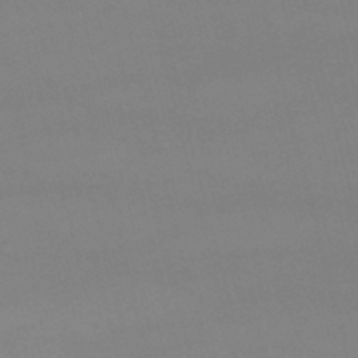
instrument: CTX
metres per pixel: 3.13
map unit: lHb
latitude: -47.7288
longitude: 61.2187
